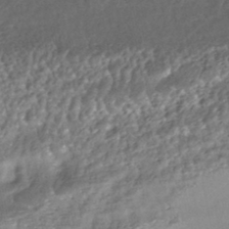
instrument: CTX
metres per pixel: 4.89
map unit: HNhu
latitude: -43.2375
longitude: 95.4076
